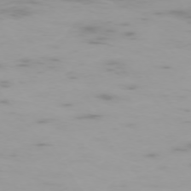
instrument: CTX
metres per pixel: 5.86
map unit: Hpe
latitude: -73.7288
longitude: 4.4062
